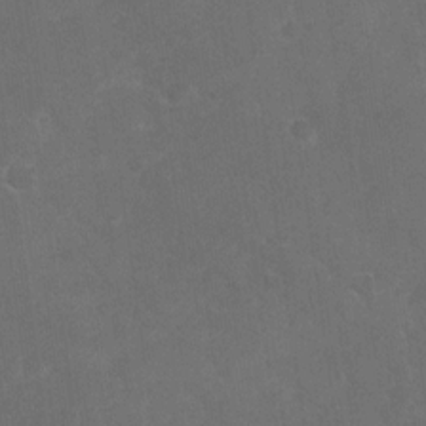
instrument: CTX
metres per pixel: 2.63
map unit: Nhu
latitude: -29.4454
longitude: -62.2334
